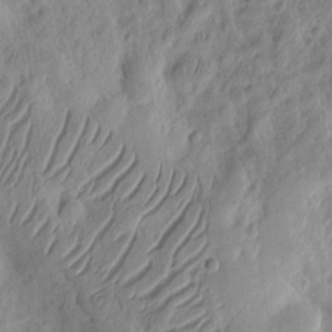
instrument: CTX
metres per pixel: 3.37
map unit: eHh
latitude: 8.9325
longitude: -74.4412
